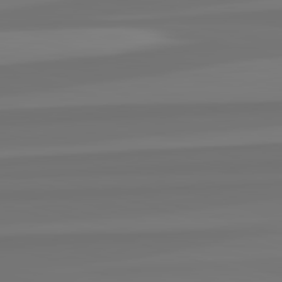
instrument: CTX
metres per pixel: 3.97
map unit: lApd
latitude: 82.9324
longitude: 161.1431
